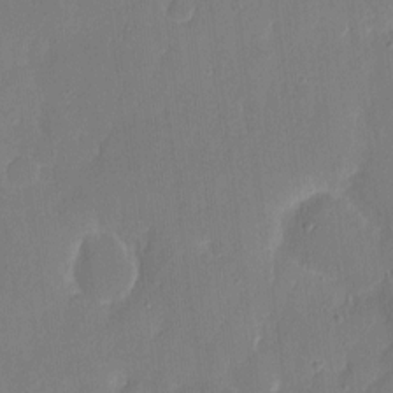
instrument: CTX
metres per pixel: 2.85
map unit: eHh
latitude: 6.8569
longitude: -68.6491
